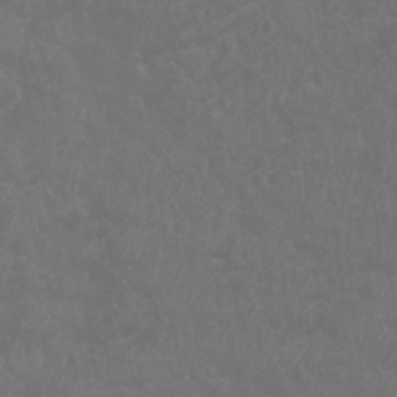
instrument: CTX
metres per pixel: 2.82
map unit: Ht
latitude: -6.1983
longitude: -21.0270
